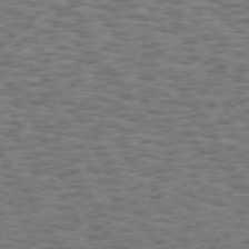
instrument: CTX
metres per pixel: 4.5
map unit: Hpe
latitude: 73.2537
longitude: -129.9150
